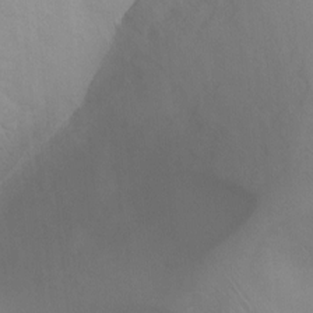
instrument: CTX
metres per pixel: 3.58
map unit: Ht
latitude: 3.6316
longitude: -22.3467
